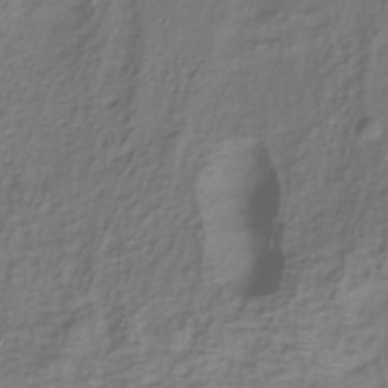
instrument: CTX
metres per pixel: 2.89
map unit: Hve
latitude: -30.3495
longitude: 94.4440
